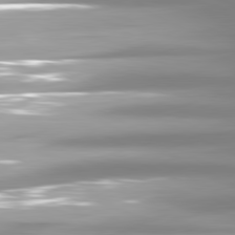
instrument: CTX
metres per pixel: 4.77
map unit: lApd
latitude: 81.0836
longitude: -139.9339
